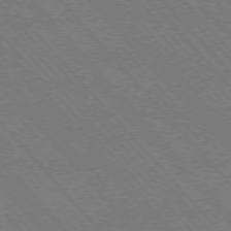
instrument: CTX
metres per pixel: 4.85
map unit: Hpe
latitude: -76.8408
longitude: -13.2537
